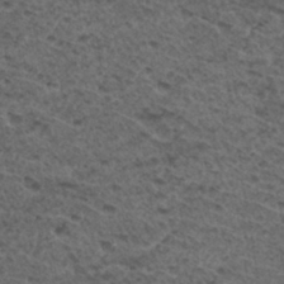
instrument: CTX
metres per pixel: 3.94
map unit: Hto
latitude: 32.8947
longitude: -48.1200
